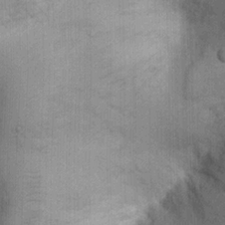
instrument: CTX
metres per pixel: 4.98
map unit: Ht
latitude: -2.9919
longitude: -15.4805
